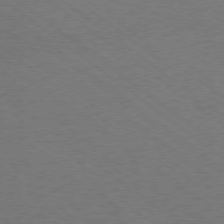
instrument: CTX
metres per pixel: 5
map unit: Ap
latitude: -78.6518
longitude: -100.1389
